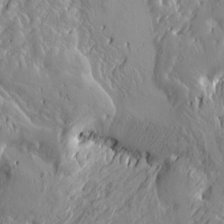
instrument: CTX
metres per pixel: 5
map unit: Htu
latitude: -4.0850
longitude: -176.7813
